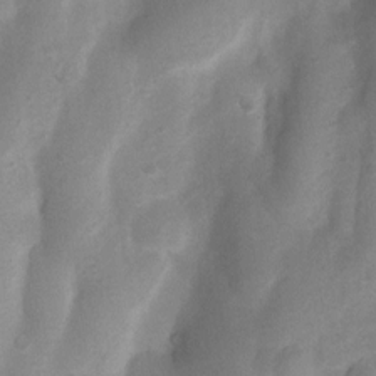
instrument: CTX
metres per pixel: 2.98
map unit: Nhu
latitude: 7.3293
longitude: -23.0080
